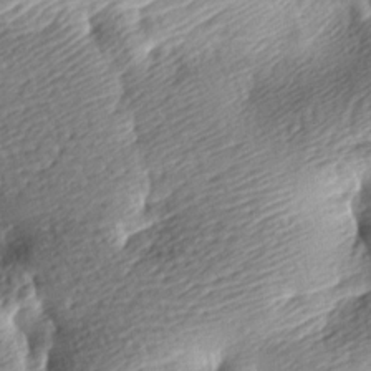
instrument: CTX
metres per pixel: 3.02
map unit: lAa
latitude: -8.9919
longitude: -126.3656
